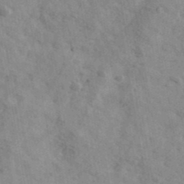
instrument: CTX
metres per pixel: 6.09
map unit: Ave
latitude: 41.6127
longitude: -109.5560
